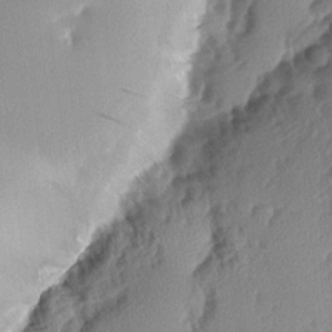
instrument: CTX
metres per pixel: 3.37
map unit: lAa
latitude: -5.2376
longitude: -130.1389
